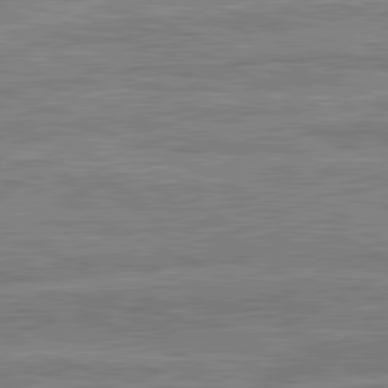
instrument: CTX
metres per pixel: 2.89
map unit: lApd
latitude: 81.5560
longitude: -167.5182
